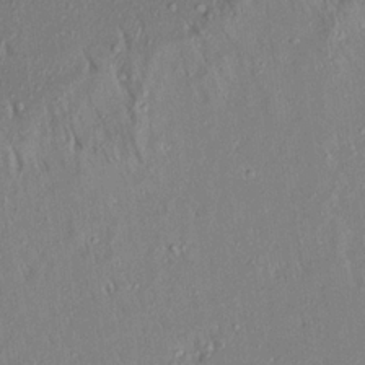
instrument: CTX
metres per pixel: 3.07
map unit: Aa
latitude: 18.4601
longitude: -148.5924
